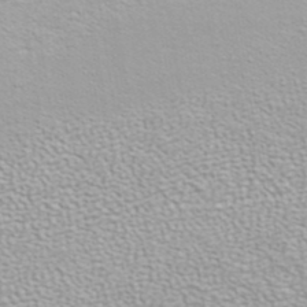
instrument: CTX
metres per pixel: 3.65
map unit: ANa
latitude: 40.1388
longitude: 24.5951
